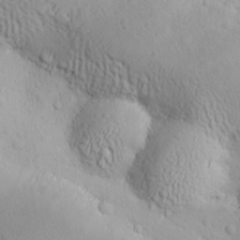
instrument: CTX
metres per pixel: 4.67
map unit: Ave
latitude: -10.5574
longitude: -121.1781
